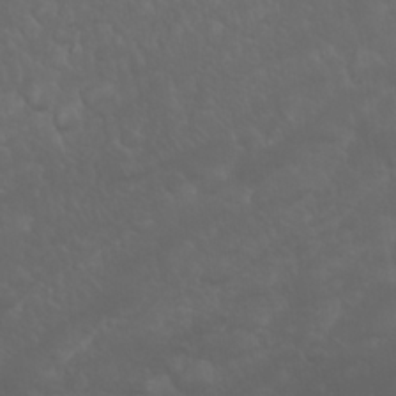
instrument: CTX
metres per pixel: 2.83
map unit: Nhu
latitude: 23.5938
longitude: -61.8583
